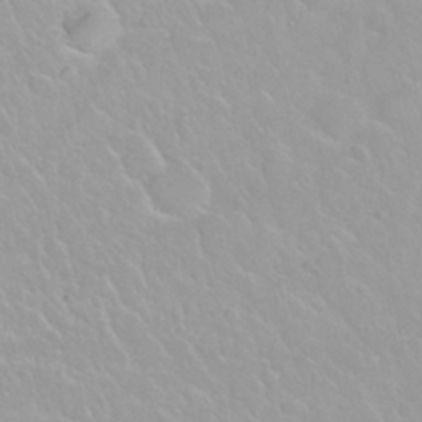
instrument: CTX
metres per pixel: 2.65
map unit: Nhu
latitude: 29.8772
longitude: -55.2915
